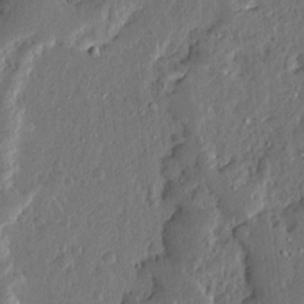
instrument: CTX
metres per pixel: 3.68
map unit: Ave
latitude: 13.6694
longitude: -136.9325
